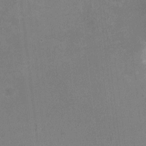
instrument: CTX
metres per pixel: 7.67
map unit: HNhu
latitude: -3.3698
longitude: -1.9906
